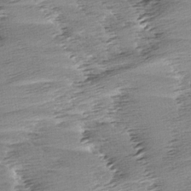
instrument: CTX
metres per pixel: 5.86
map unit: Aa
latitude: 6.0255
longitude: -137.5749
